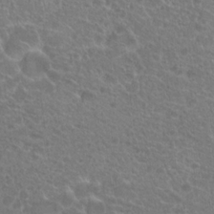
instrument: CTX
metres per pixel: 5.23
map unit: Hto
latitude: 19.6127
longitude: -40.2333
